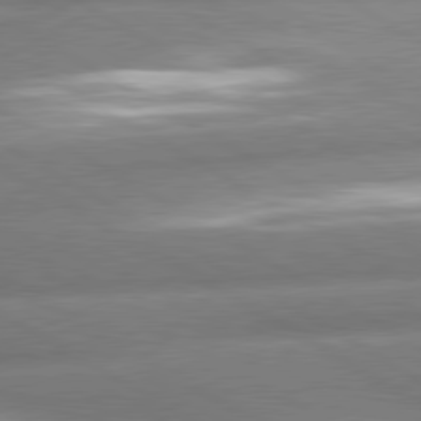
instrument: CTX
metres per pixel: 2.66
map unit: lApd
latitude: 80.3467
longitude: -162.9325
